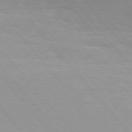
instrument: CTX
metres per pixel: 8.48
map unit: Hpe
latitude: 76.1577
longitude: -153.5182
